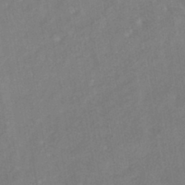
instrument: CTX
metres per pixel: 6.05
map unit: HNhu
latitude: -41.5399
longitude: 91.5966
